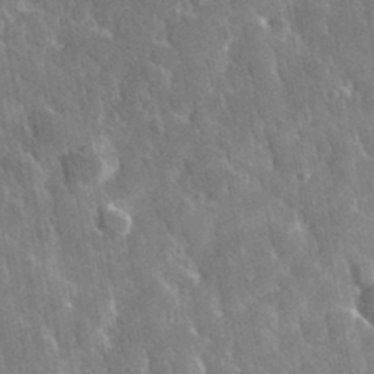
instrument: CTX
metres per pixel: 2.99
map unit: lHvf
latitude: 34.1766
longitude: -86.5357
